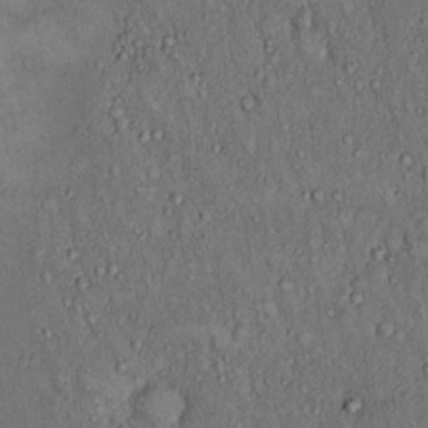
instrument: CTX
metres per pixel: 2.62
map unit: Hto
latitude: 12.3656
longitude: -60.3845
